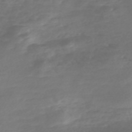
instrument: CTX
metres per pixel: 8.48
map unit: Nve
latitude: -58.0472
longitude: 57.5966
